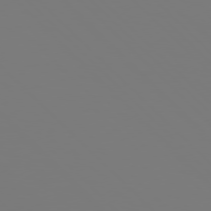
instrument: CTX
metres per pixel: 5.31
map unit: Hpe
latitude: 76.7624
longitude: -162.4034
